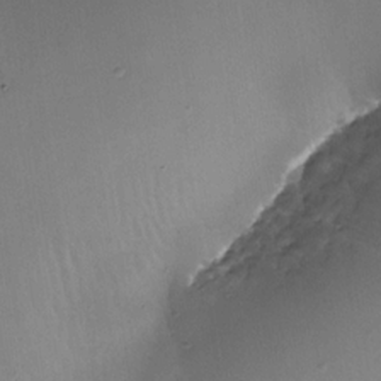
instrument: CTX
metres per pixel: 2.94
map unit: Nhe
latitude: -32.0283
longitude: -116.6680
